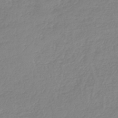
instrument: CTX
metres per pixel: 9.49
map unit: lHb
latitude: -44.5007
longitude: 70.3117
